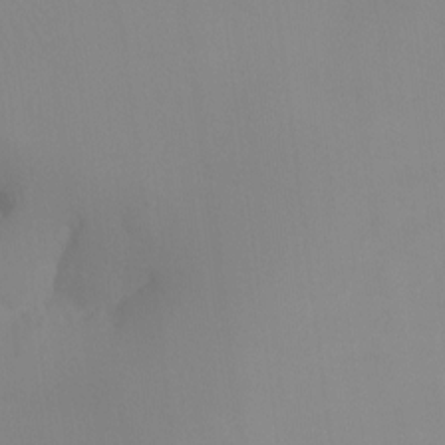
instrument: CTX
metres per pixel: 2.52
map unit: Ht
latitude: -15.2376
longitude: -53.2537
